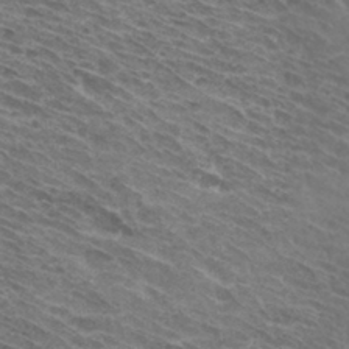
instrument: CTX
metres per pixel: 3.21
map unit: Hto
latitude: 32.6302
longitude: -44.3845
